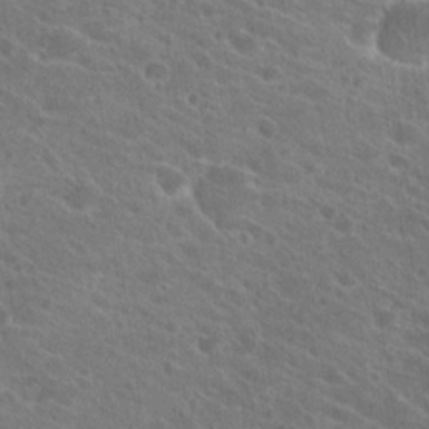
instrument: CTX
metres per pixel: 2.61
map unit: Hto
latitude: 23.7638
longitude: -39.2726
